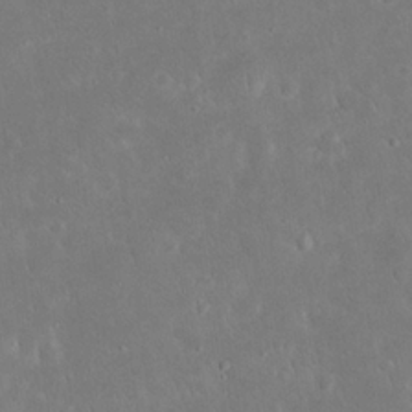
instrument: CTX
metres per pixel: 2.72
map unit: Nhu
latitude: 23.6505
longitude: -71.2537
